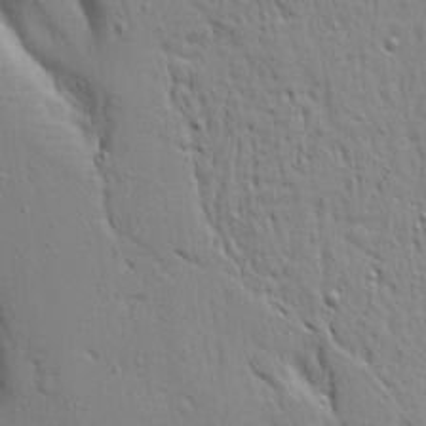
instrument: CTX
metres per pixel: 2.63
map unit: Aa
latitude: 20.1956
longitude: -124.0444
